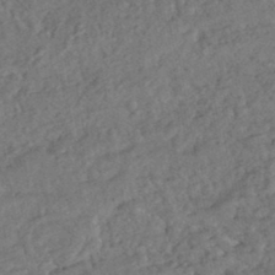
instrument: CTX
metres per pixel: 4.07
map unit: HNhu
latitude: -44.9164
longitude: 100.2172
